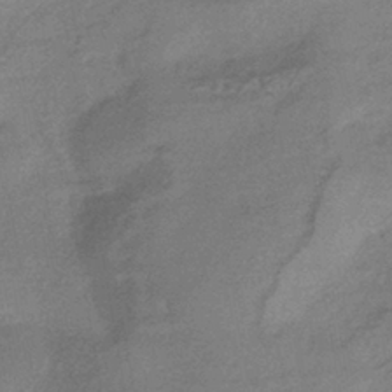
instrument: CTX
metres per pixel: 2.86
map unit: HNhu
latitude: -40.7652
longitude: 92.5385
